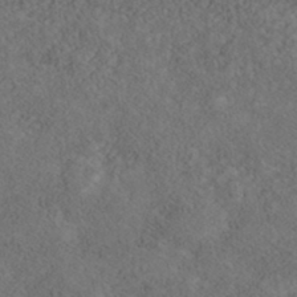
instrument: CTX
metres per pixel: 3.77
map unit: Nhe
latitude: -40.8786
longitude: -111.1781
